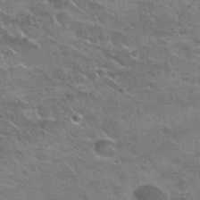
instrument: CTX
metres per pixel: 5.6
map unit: Nhu
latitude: 25.4993
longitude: -50.6868
